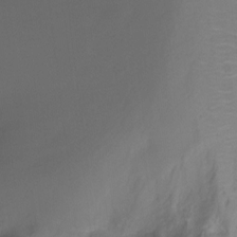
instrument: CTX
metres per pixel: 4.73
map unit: Ht
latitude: -10.3873
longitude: -28.8002
